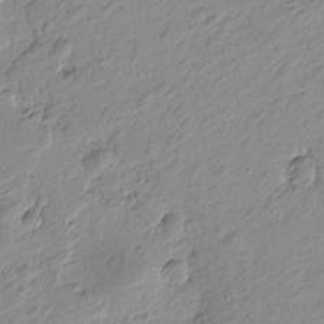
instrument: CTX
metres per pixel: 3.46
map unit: Htu
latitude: -0.0283
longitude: -175.4238
